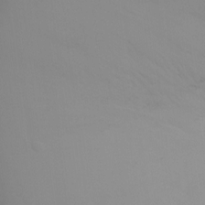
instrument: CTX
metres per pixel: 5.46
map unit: Ht
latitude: 1.2537
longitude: -21.0459
